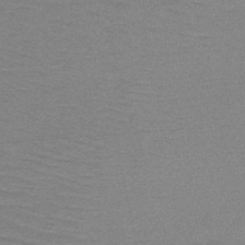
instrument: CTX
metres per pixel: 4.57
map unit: HNb
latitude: -52.5384
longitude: -43.3293
